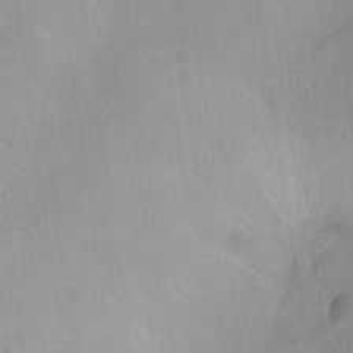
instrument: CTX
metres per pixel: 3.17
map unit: Hto
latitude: -12.2173
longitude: -39.0458
